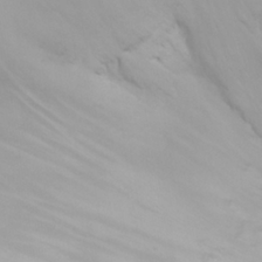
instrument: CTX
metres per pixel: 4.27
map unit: eHh
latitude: 25.2914
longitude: -64.5357
